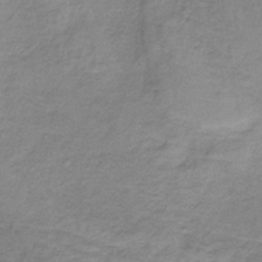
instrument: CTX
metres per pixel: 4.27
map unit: HNb
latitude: -33.4455
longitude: 60.0094
